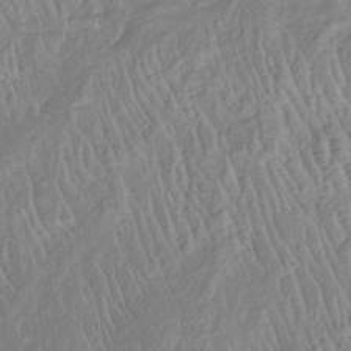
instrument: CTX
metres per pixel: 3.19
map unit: Htu
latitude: -6.4062
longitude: 152.5384
